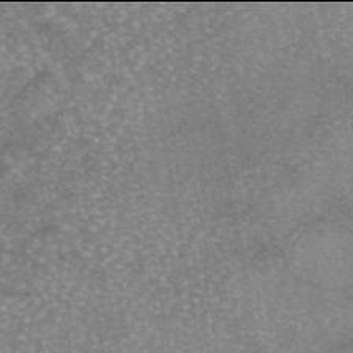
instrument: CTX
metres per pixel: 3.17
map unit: eAb
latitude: 45.9906
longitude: 105.0486
